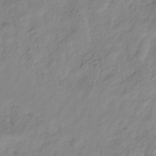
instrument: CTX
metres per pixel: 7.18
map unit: eHb
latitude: -29.6344
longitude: 71.1242
